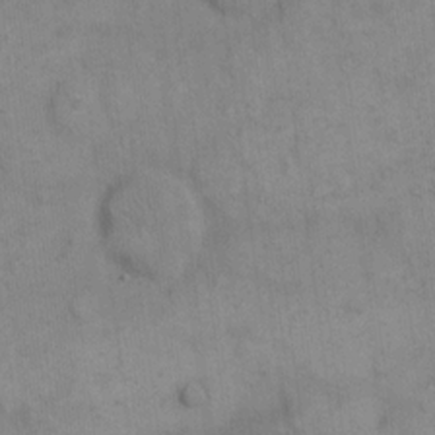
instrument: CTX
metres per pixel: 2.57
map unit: eHh
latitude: 15.2348
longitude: -66.8569
